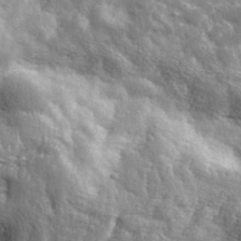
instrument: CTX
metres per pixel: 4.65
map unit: lHvf
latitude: 36.0444
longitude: -88.9703
